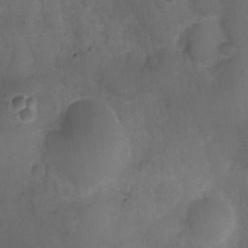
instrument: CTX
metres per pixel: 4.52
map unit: Nhu
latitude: 3.5749
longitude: -15.4994
